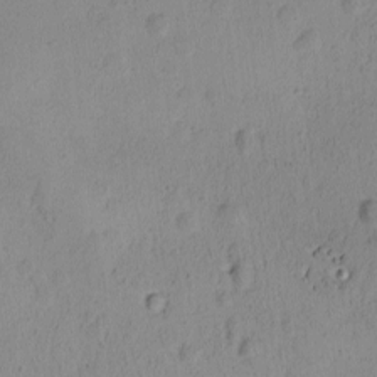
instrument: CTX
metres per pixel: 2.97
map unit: Ave
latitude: -8.5574
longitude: -121.6883
